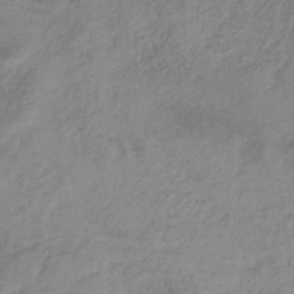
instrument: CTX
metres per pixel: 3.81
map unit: HNb
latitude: -32.1039
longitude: 60.5385
